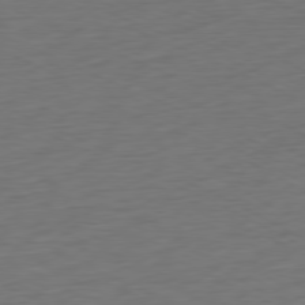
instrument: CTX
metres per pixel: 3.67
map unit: Ap
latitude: -77.1431
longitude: -74.6491
